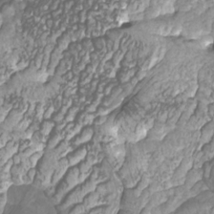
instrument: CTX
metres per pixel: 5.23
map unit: Htu
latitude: -11.1431
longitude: -73.7261
